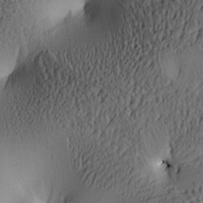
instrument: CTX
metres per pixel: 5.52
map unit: lAa
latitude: 5.1970
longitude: -113.3859
